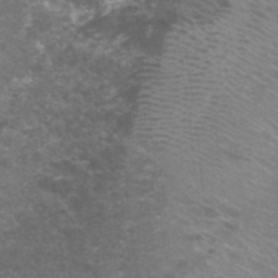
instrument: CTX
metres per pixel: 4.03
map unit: Nhu
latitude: 1.4237
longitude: -17.8394
